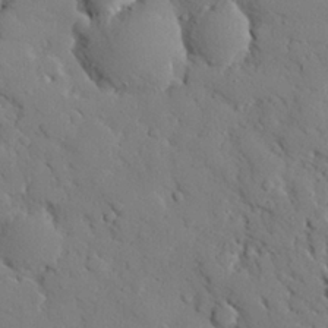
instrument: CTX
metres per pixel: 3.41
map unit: eHh
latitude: 26.9136
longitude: -78.7058
